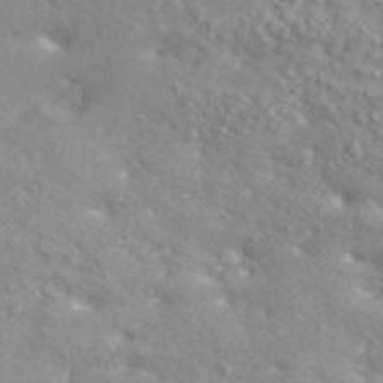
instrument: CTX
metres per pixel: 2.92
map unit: ANa
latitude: 46.7436
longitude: 26.4440
